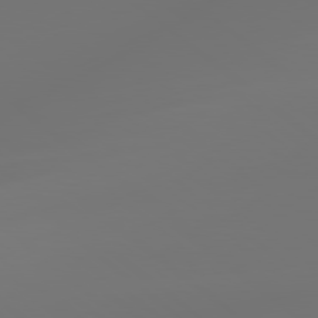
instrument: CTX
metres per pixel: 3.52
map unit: lApd
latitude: 79.1403
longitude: -174.1956
